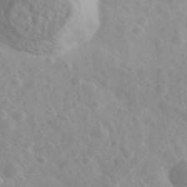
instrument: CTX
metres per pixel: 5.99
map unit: Ave
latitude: 39.3293
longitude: -106.4412
